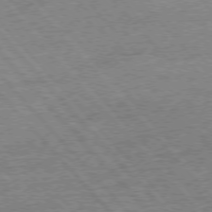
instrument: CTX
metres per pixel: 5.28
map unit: Ap
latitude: -77.5021
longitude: -96.2711
